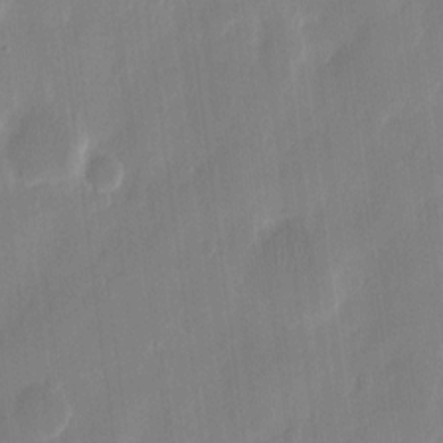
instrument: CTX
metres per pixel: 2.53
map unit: eHh
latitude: 12.2334
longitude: -70.7246
